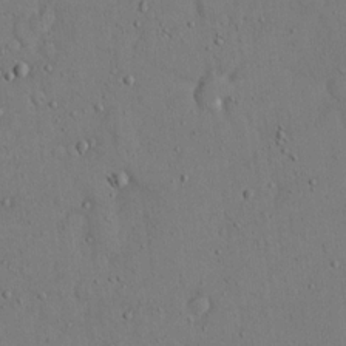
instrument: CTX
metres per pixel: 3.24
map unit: eHh
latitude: 15.7639
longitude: -71.0458
